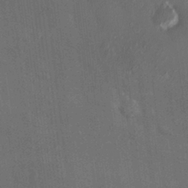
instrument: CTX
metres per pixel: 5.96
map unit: HNhu
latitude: 4.9514
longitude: 9.1431
